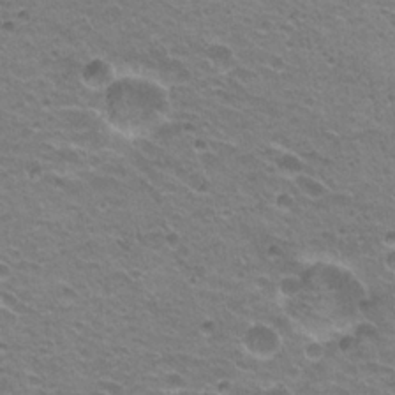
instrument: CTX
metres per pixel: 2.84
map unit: Hto
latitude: 21.6127
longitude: -32.4601
